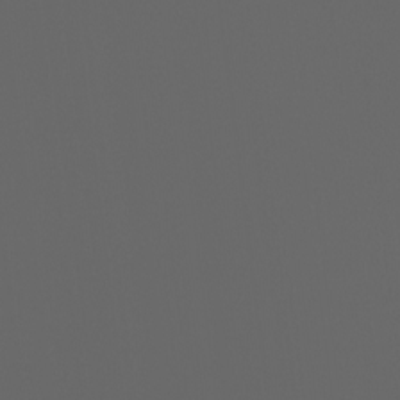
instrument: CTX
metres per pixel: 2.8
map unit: Ht
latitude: -3.7855
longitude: -60.6868
